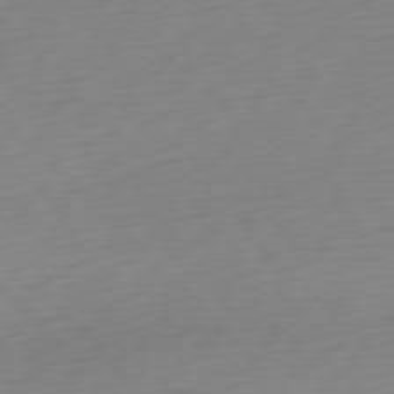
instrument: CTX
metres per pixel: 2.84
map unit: Ap
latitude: -77.0864
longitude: -78.9514
